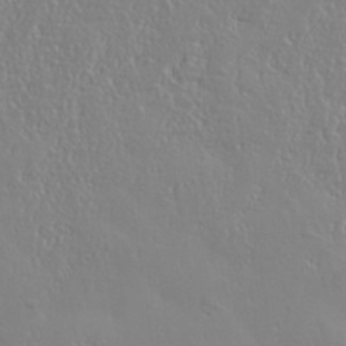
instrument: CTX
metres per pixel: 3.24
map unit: eHh
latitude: 34.5168
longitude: -134.4034
